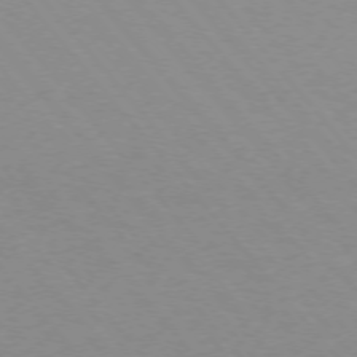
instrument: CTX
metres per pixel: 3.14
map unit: Ap
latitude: -75.5966
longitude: -63.8962
